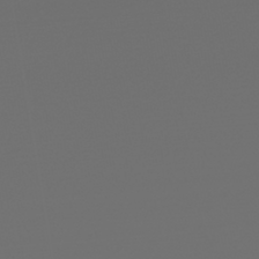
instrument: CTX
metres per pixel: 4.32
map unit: HNhu
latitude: -45.0864
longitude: 99.1809
